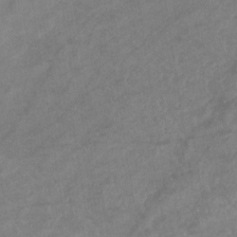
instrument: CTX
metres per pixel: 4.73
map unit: lHb
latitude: -34.0283
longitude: 72.0283
